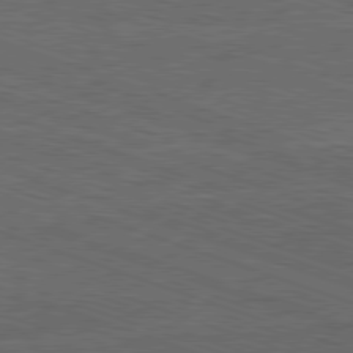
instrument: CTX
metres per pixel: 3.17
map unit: Ap
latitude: -81.4077
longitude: -72.9325
